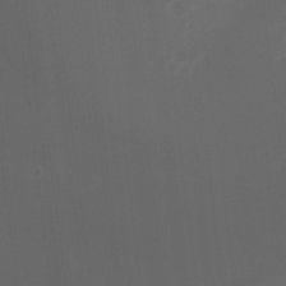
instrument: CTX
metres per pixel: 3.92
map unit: Nhu
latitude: 3.5938
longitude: -16.9513
